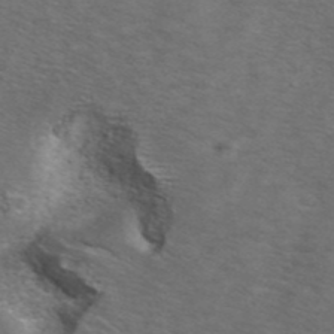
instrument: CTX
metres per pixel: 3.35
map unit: ANa
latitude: 44.5168
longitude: 23.4832
